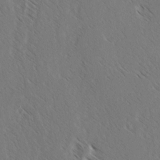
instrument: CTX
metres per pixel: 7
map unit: lAvf
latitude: -3.2375
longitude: -113.7827
